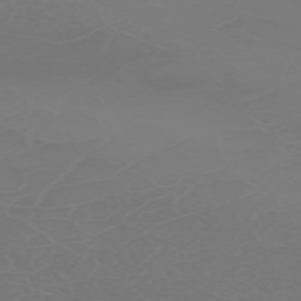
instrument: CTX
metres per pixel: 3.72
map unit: Nhu
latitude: -68.3684
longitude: 39.2187
